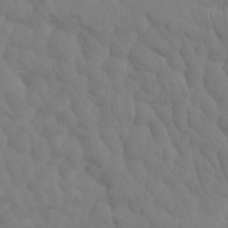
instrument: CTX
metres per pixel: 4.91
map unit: eHh
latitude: -0.6330
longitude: 14.8408
